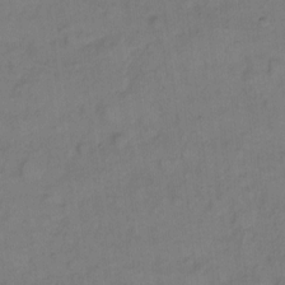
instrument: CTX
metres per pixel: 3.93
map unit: Hto
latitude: 7.0269
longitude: -61.1403
